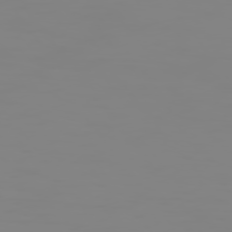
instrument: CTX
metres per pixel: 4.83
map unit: Hpe
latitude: 74.5357
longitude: -127.2726
